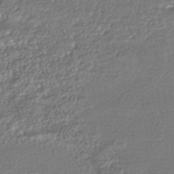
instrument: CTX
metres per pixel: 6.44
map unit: HNhu
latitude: -43.8989
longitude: 96.1417
